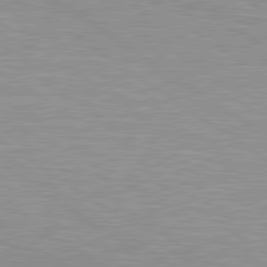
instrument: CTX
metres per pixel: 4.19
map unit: lApd
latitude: 80.1200
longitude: 127.5588
